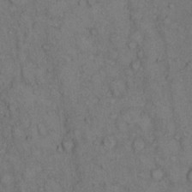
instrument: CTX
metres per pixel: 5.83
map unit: Hto
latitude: 10.2145
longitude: -59.2915
